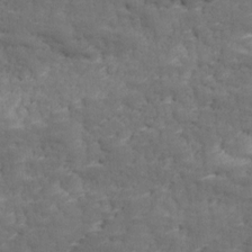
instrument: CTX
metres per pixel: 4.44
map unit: Ave
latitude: 17.2915
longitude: -135.8205
